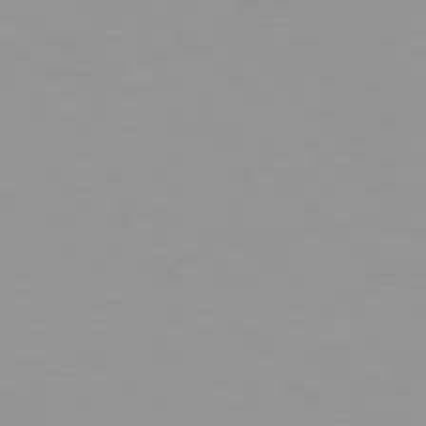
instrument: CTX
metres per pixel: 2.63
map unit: Ap
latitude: -79.1809
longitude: -69.5182
